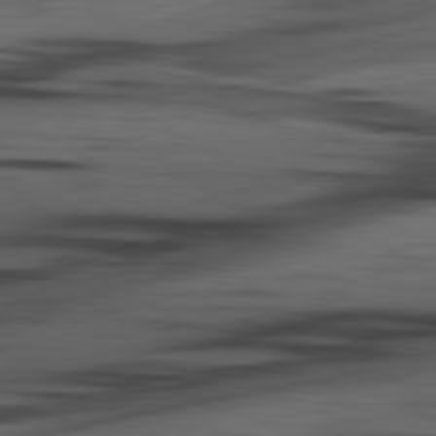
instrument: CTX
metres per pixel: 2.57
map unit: lApd
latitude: 80.6301
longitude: -84.3278
